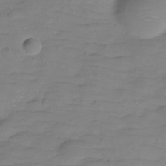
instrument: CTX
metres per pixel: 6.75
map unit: Hve
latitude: -27.6343
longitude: 91.5588
